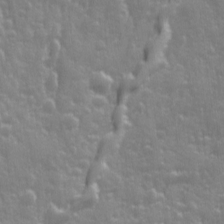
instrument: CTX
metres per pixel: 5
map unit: Ave
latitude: 12.8191
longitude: -104.0444
